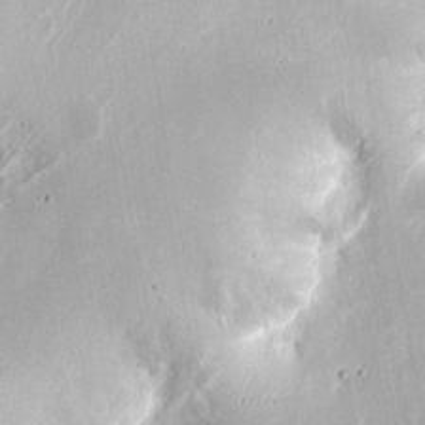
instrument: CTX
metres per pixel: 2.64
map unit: eHh
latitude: 9.0270
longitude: -70.7435
